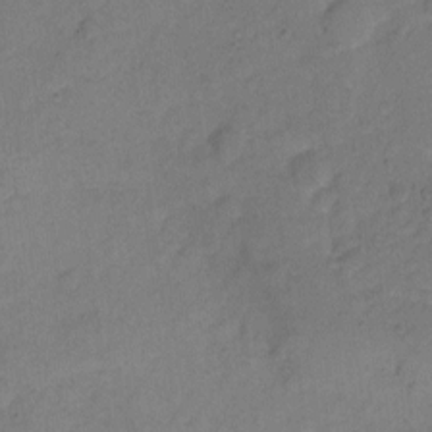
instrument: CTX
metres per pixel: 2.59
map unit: Hto
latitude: 5.6505
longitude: -61.5560
